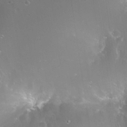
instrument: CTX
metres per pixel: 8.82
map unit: Nhe
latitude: -35.8233
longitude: -118.2900
